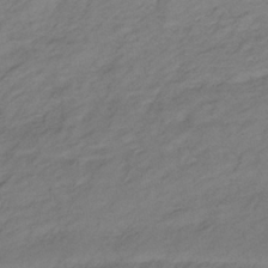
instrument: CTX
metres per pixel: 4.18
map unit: lHb
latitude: -34.5007
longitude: 69.6721
